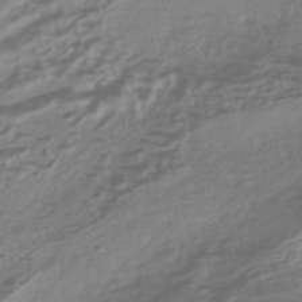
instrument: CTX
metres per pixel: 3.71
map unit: HNhu
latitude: -43.0108
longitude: 103.6155
